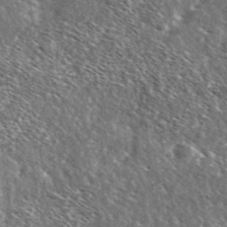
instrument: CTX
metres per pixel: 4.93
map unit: Ave
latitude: 37.2915
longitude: -110.4034
